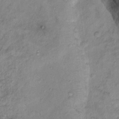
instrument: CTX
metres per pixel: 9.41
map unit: Nhu
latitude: 11.7261
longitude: -27.4427
